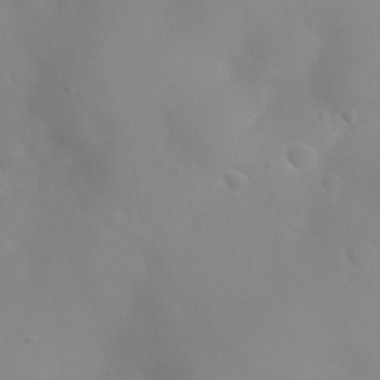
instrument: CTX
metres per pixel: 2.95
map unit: Nhu
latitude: 26.4034
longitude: -55.1970
